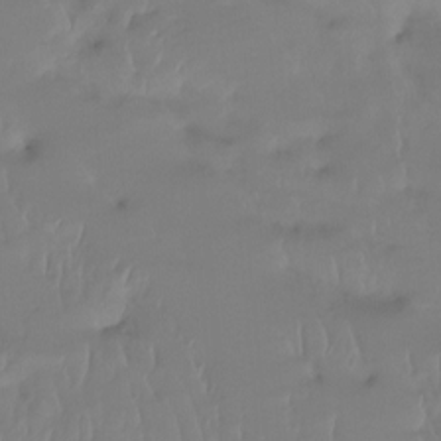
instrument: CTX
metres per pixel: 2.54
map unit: Htu
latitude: -14.8408
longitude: -46.5924
